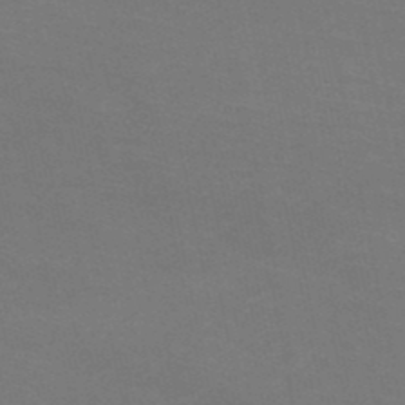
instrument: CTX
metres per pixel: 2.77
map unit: HNb
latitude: -50.7652
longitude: -43.5749
